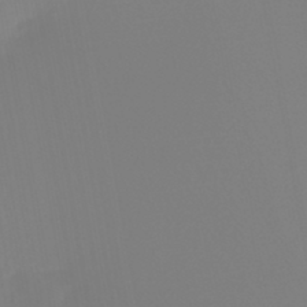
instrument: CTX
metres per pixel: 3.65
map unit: HNb
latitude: -45.5588
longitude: 55.5210
